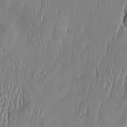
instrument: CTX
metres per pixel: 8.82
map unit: Htu
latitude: -5.4832
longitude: 174.9163
